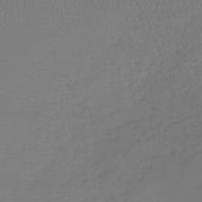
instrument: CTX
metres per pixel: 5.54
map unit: lHb
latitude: -43.2564
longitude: 72.0094
